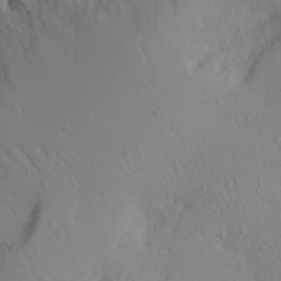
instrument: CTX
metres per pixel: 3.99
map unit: Aa
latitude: 28.3845
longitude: -146.1767
